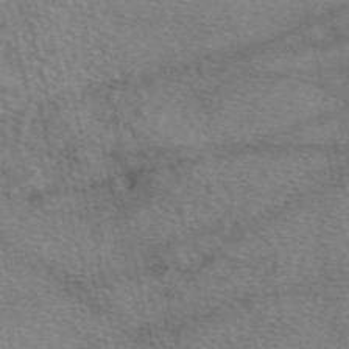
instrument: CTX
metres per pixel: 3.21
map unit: eAb
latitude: 50.4412
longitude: 113.8423
